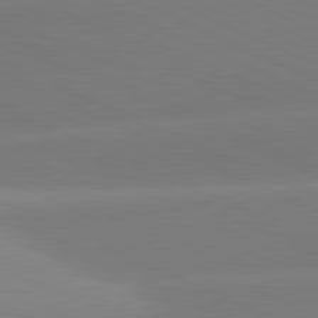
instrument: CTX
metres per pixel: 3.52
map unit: lApd
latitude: 81.4804
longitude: -155.3859
